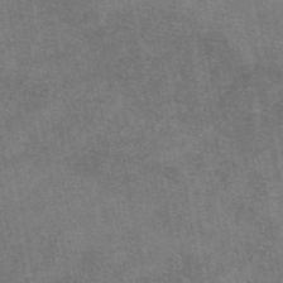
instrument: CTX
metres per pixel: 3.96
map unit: eAb
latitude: 47.6883
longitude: 121.3509
